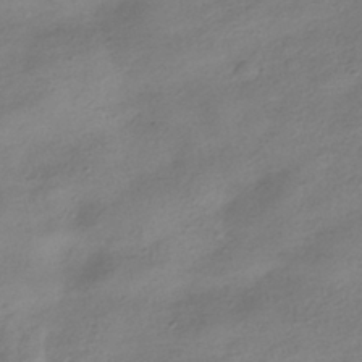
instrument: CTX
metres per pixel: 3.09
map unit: HNhu
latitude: -40.4062
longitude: 98.8408
